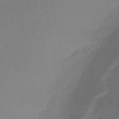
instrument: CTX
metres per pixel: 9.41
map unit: HNhu
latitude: -45.0864
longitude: 94.1227
